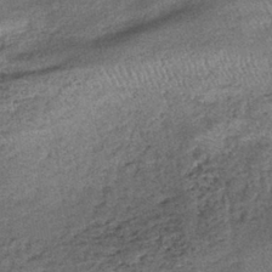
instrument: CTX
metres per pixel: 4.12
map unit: lHb
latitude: -39.1620
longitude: 67.8045
